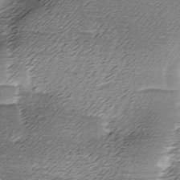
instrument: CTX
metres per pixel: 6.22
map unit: Ave
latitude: -7.5399
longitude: -123.3671
